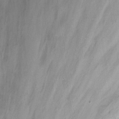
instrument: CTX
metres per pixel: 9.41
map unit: Nhu
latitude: -13.6344
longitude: -56.2144
